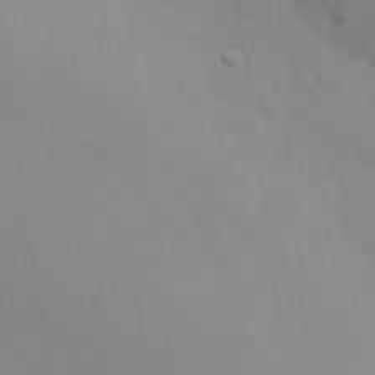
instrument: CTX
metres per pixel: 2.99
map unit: Nhu
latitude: 13.6505
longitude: -27.8206
